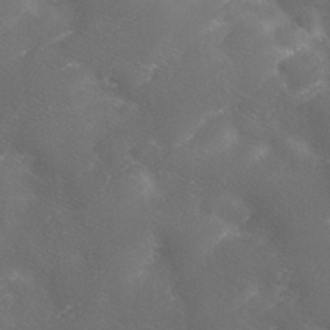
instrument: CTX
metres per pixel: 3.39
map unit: Ave
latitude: 10.8380
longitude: -106.1578
